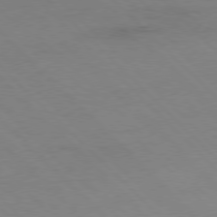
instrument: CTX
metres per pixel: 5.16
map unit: Hpe
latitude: -79.4265
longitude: 8.2928
